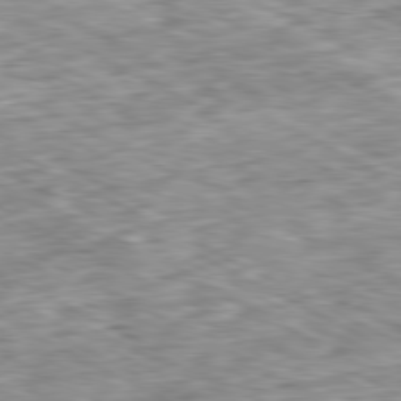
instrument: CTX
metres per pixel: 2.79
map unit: Ap
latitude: -80.8219
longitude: -87.4615
